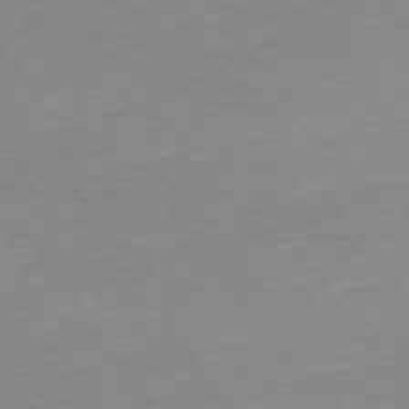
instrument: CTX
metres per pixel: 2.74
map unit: Ap
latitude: -74.5574
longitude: -85.3671
